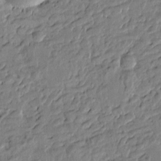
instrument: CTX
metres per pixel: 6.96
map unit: Htu
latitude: -0.4629
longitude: -177.0269
